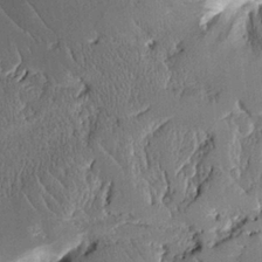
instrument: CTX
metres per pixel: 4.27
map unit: Aa
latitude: 12.8002
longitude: -126.3656
